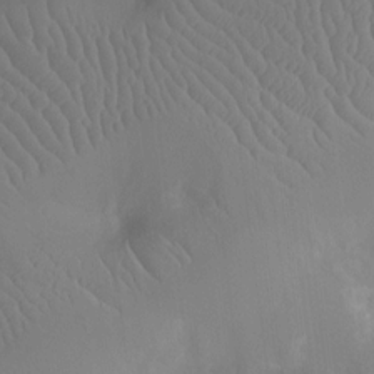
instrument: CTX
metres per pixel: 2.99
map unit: Ht
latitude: -9.8233
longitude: -22.9514
